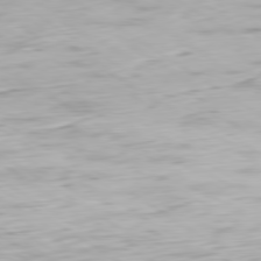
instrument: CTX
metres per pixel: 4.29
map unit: Ap
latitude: -79.8989
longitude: -58.0444
